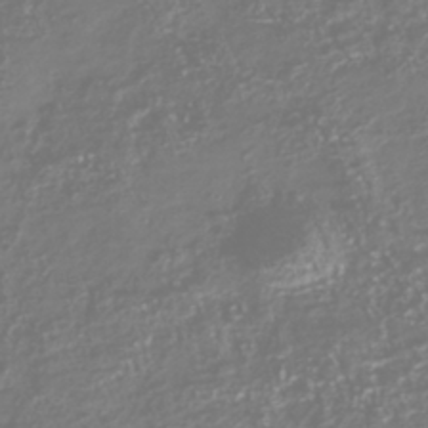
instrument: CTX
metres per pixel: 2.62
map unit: Nhu
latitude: -40.4818
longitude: -82.2900
